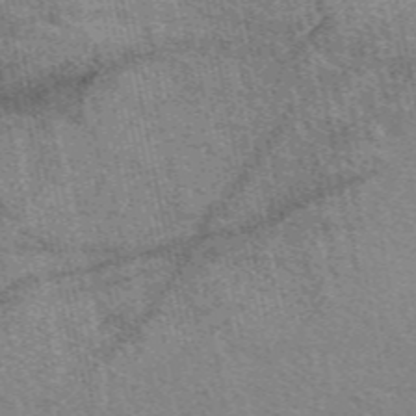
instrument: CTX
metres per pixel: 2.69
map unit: eAb
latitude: 49.7639
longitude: 114.9730
